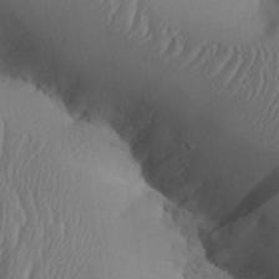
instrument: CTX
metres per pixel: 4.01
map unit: Aa
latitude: 32.4601
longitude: -141.0836
